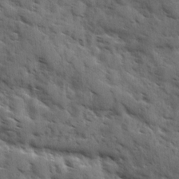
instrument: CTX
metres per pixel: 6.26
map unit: Ave
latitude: 10.7813
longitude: -102.9136
